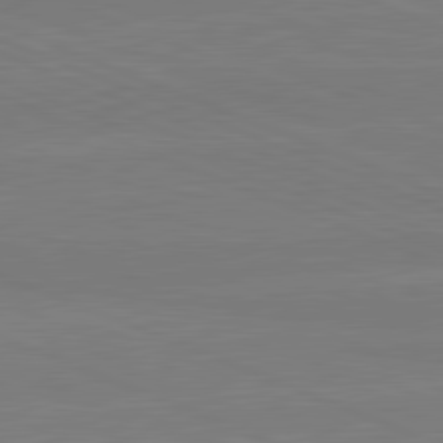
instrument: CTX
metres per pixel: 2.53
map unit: lApd
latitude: 81.6505
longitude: -169.8961
